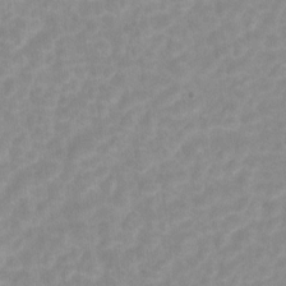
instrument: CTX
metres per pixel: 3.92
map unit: Hto
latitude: 5.6883
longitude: -32.8002
